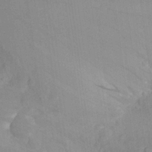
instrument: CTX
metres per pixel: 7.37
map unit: Aa
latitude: 22.7246
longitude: -147.2537
